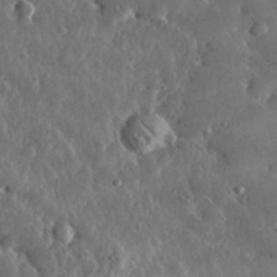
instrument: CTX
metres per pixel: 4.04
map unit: lHvf
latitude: 32.8758
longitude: -90.0255
